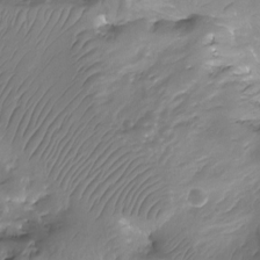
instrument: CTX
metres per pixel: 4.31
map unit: Aa
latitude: -13.0109
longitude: -66.8946
